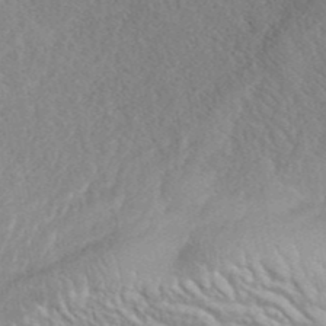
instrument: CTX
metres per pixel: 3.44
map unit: ANa
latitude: 42.8569
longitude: 53.5021
